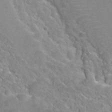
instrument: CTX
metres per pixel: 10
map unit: Nhu
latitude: 29.7260
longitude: -52.8191
